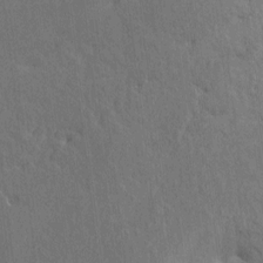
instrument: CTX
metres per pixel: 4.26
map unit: HNhu
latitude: 4.0633
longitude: 6.7085
